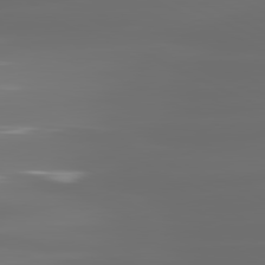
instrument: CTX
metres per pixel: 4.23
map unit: lApd
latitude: 81.3482
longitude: -136.4412
